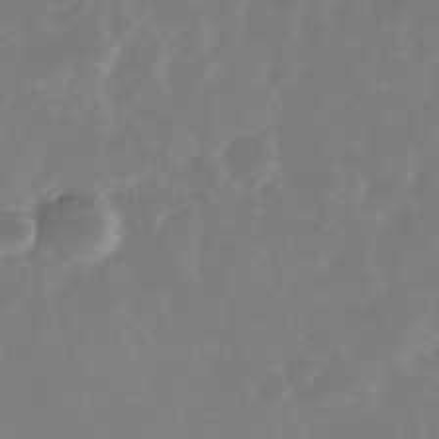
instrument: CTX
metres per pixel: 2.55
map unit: Nhe
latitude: -35.0675
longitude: -117.8961
